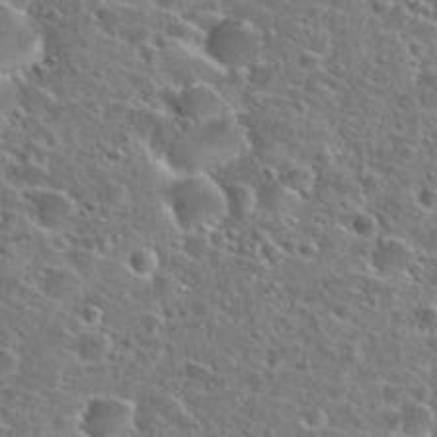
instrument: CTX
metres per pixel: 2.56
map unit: Hto
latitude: 25.1970
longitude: -46.5168
